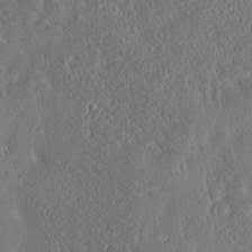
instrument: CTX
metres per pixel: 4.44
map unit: Htu
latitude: -4.2361
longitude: 174.2739
